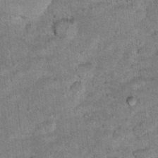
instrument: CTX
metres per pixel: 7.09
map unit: Hto
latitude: 11.9717
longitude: -37.4237
